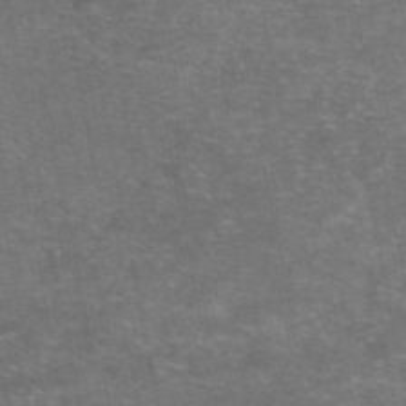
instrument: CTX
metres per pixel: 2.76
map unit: eAb
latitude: 46.9703
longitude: 105.2943
